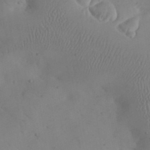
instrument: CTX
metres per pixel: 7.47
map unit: eHh
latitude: 25.8583
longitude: -66.4979
